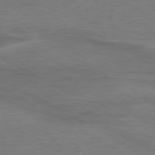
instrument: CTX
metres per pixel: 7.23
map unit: Ap
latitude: -76.8408
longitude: -76.2522
